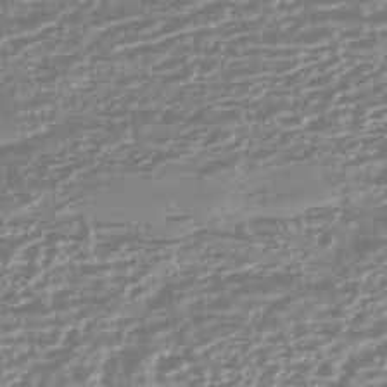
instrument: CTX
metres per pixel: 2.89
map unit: HNhu
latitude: -44.7463
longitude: 100.9541
